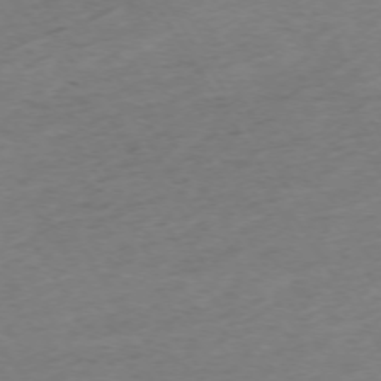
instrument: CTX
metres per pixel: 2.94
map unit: Ap
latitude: -73.9178
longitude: -68.8569
